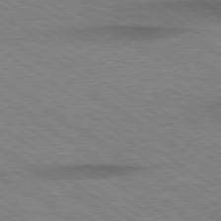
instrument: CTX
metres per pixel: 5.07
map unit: Hpe
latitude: 79.0270
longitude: -123.3293
